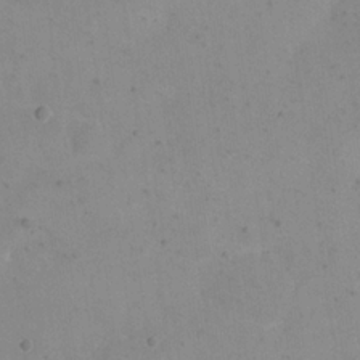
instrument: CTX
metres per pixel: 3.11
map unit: eHh
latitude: 20.3279
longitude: -64.9325
